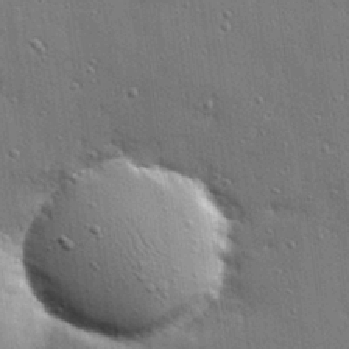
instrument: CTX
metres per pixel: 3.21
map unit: Hve
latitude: 28.4034
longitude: -90.6868
